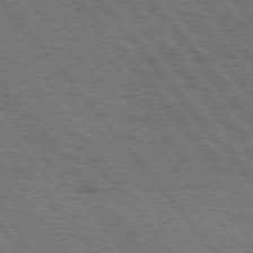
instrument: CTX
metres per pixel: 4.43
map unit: Hpe
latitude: 75.4238
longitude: -153.6316
